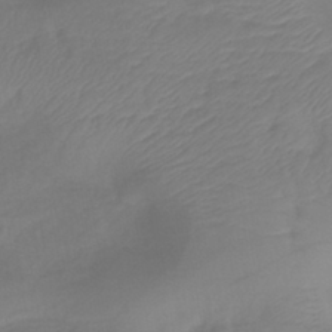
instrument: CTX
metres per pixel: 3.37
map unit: lHb
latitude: -42.1227
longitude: 81.1620
